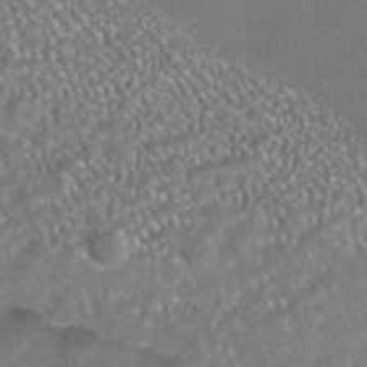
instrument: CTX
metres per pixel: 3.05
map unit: HNhu
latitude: -42.1605
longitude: 102.8030
